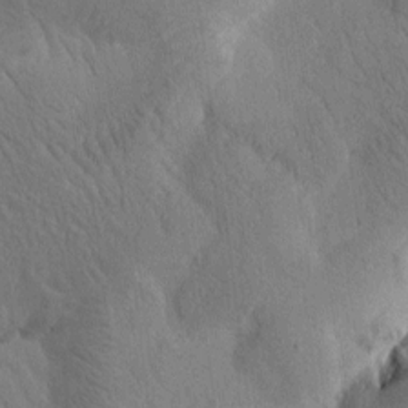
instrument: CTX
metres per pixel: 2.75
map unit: Htu
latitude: -0.4440
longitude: 172.3684
